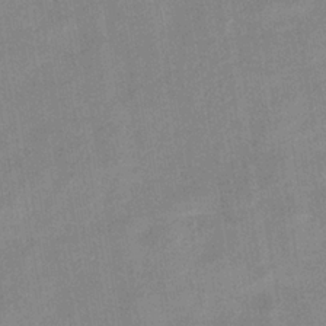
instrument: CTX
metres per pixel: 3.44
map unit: eHb
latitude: -36.1039
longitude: 74.3307
